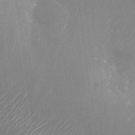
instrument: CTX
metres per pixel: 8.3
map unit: Nhu
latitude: -24.3495
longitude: -72.0633
